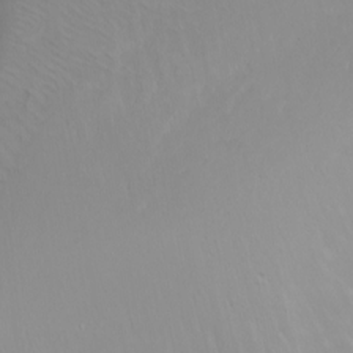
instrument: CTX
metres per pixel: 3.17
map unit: Ht
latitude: 1.0458
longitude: -36.4601
